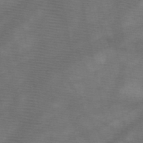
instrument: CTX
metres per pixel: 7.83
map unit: HNb
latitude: -48.0661
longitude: -40.9702
